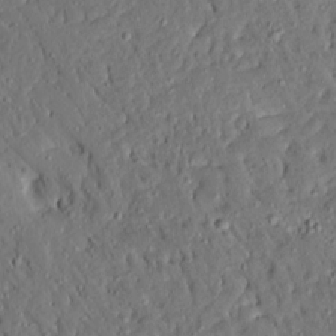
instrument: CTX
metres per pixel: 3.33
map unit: Ave
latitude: 14.7625
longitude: -140.3278
